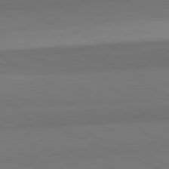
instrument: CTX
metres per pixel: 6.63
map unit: lApd
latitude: 82.5923
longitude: 156.4440
